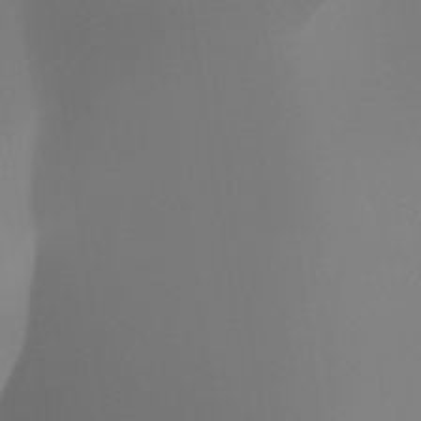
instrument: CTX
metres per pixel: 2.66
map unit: HNhu
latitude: -47.6910
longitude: 30.1039
